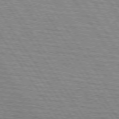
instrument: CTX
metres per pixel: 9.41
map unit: lApd
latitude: 74.0444
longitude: -78.2334
